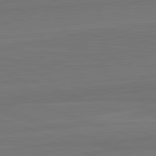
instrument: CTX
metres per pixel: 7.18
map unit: lApd
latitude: 82.6112
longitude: 164.5763
